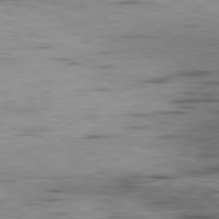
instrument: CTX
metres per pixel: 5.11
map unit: Ap
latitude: -80.1795
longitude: -91.6316
